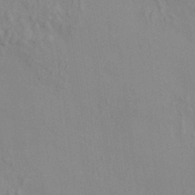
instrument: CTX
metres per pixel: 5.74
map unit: HNhu
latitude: 7.1592
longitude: 13.1053
